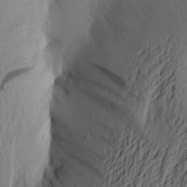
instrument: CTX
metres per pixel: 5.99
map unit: Aa
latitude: 22.7057
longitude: -149.3104
